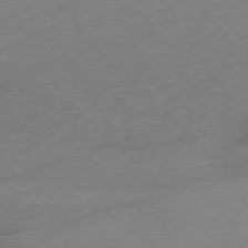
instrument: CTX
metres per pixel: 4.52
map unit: Ap
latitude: -76.4062
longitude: -70.7057
